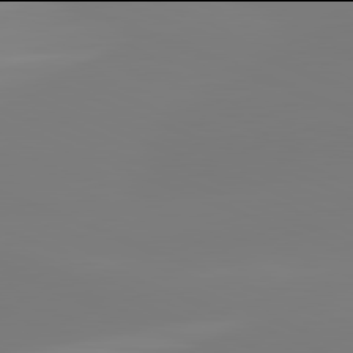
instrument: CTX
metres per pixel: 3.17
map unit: lApd
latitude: 81.9906
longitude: -159.2915
